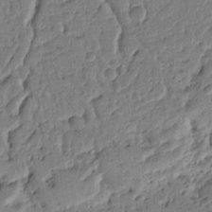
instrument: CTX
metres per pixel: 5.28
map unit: Ht
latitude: 10.1956
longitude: -76.5356
